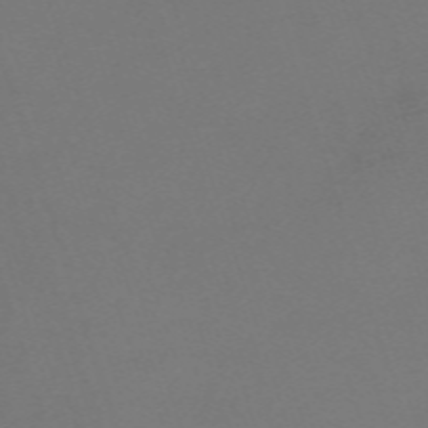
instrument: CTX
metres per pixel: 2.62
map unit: eHh
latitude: -62.5007
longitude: 53.3320
